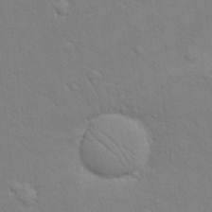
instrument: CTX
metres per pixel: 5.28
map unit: eHh
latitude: 16.5735
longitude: -66.3845
